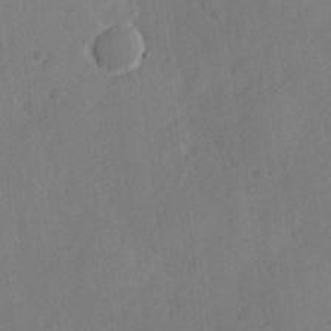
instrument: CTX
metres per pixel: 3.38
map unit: Hve
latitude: 23.8016
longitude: 144.6141
